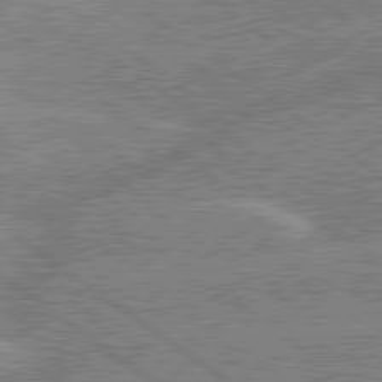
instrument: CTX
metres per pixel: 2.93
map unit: lApd
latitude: 79.6316
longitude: -144.3845
